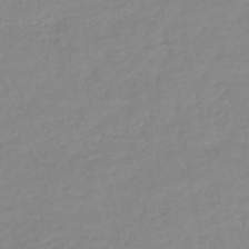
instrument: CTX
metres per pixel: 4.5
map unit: lHb
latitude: -40.1417
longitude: 72.2739
